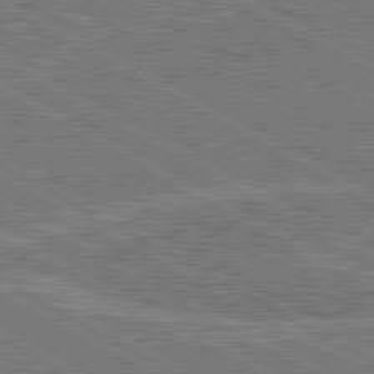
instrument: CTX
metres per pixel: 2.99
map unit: lApd
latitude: 80.5735
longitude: 118.7463
